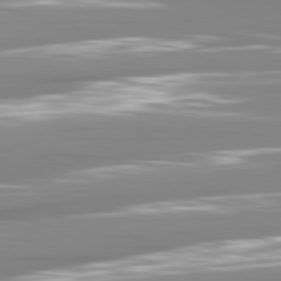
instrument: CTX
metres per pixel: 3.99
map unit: lApd
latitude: 81.4237
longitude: -138.8758
